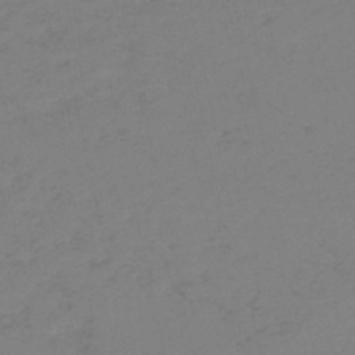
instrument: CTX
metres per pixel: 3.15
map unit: HNb
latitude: -52.5006
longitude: -52.0444
